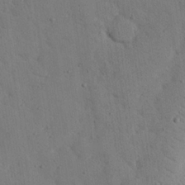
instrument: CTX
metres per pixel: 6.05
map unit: eHh
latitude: 25.1781
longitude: -77.7449
